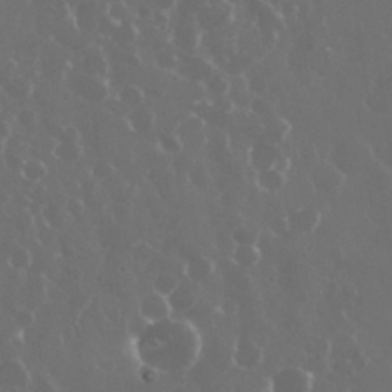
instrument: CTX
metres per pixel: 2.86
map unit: eHh
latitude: 33.7828
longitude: -58.8758
